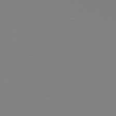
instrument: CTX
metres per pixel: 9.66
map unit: HNhu
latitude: -45.8422
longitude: 90.6330
